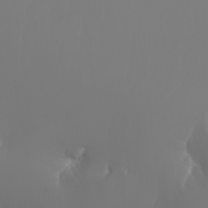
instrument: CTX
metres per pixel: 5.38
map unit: Nhu
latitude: -6.1983
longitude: -90.6302
